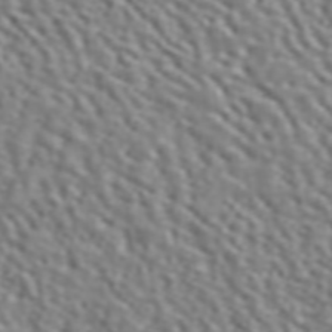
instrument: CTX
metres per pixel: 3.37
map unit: ANa
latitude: 46.0255
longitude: 48.8786
